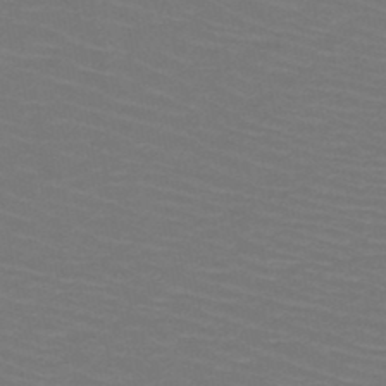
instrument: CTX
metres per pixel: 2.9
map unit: HNb
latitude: -47.7288
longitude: -45.3481
